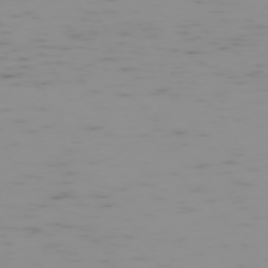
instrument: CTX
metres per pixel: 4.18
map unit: Hpe
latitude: -74.2929
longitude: 7.1431
